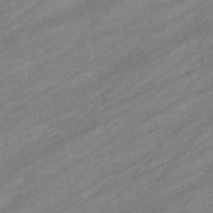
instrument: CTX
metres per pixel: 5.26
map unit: eHb
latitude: -39.1431
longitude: 81.6533
